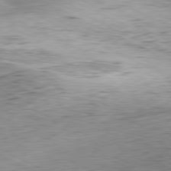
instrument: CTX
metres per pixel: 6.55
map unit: Hpe
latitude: -81.1620
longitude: 11.9745
